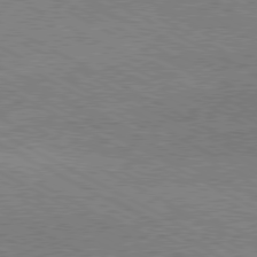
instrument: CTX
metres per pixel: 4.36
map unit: Hpe
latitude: -81.1242
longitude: 20.4629
